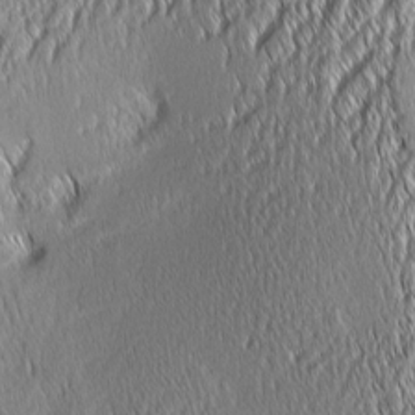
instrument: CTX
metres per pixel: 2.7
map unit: Aa
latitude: 6.8191
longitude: -130.1578
